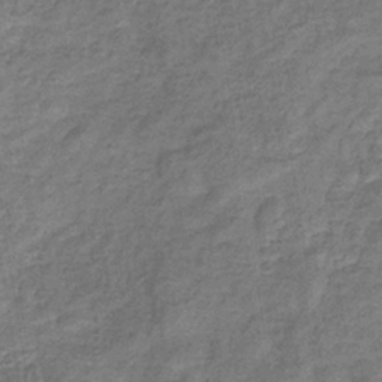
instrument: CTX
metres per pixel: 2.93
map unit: eHb
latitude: -33.7667
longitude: 74.7652
